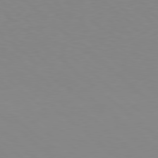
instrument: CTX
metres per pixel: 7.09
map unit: Hpe
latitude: 78.3656
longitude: -165.5371
